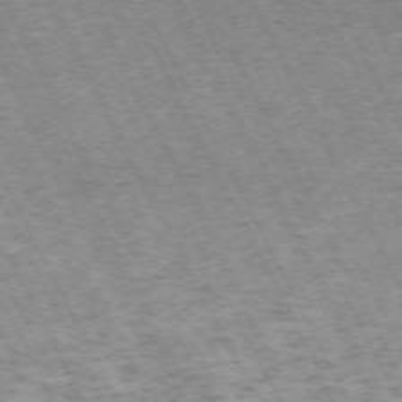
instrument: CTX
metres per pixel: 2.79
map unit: Hpe
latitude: -71.2376
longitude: 11.8234
